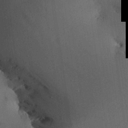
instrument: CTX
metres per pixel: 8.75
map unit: Aa
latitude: 25.3292
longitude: -135.4048
